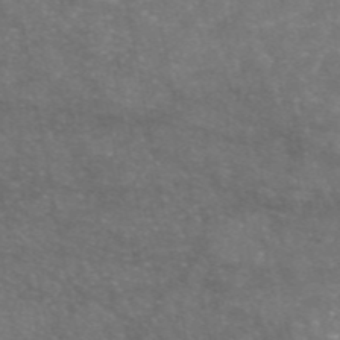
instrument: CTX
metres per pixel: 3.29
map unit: eAb
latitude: 46.2523
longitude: 120.4251
